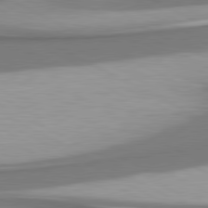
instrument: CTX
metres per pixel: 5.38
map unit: lApd
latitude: 80.8191
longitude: 176.1417
